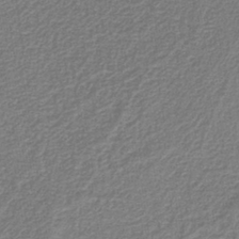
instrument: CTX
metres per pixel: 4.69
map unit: eAb
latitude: -39.4832
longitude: 52.0472
